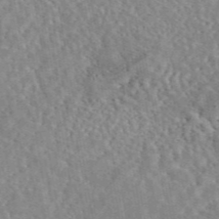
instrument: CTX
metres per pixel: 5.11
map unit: eAb
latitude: 44.7624
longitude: 117.0108
